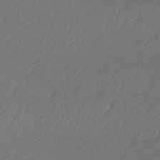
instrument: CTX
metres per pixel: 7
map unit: lHb
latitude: -43.2564
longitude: 77.0297
